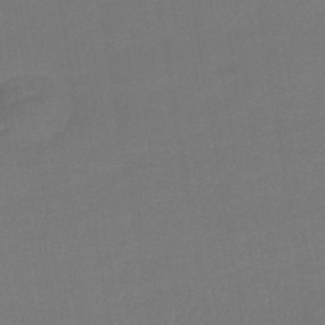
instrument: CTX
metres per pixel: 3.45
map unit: lHb
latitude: -43.1242
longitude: 60.1417
